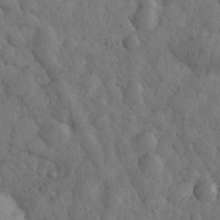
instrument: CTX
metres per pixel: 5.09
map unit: eHh
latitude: 33.0836
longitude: -67.4048
